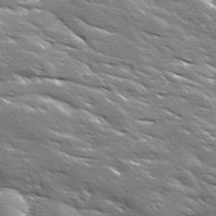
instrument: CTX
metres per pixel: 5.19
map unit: Ave
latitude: 18.5734
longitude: -136.7813
